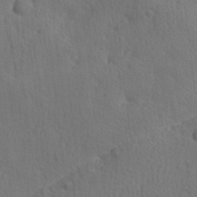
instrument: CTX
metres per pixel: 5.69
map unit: Ave
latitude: -8.1417
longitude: -120.7436
